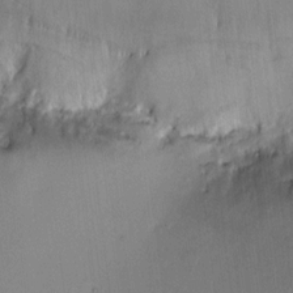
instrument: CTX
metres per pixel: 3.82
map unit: HNhu
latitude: 7.4804
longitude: 8.1228
